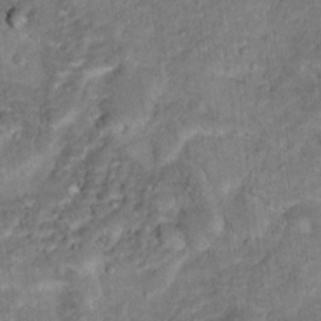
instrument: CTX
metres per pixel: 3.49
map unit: Hto
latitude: 15.5560
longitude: -38.4223
